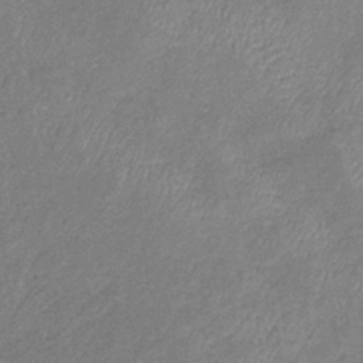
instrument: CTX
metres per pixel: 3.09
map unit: lHb
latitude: -40.6329
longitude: 75.0298
